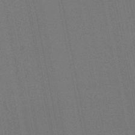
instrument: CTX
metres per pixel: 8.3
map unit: lHb
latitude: -45.8611
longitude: 57.5588
